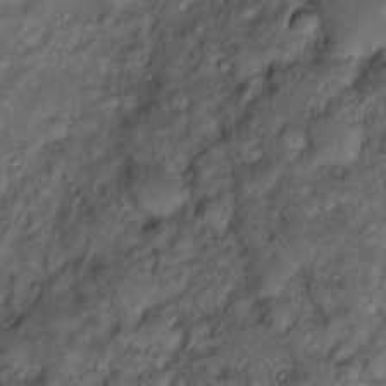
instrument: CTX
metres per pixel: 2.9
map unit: Htu
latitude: -6.8597
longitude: 159.3699
